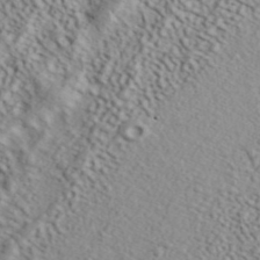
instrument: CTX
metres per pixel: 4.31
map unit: ANa
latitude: 41.7827
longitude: 52.7652
